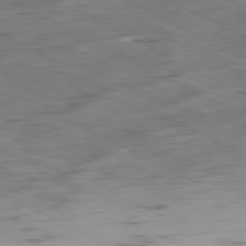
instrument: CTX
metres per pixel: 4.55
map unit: Ap
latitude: -80.7274
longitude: -83.1592
